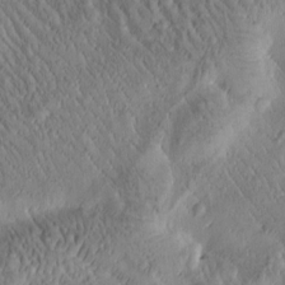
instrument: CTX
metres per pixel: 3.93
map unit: Htu
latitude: -0.9920
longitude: 171.4644
